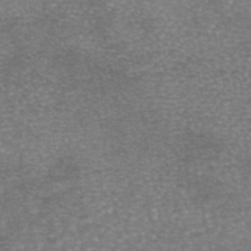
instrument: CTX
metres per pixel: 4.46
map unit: eAb
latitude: 46.1767
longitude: 104.5573
